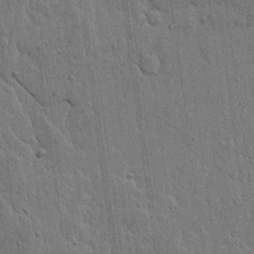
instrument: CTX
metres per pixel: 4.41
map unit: lHvf
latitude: 17.4993
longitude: -116.5735
